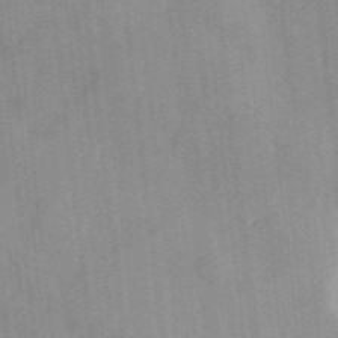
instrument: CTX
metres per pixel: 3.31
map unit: lHvf
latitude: 36.0255
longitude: -90.7246
